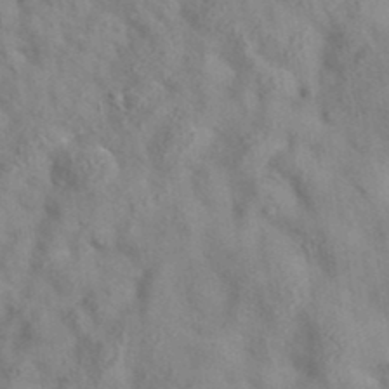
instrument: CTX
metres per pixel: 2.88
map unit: eAb
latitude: 35.9906
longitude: 107.6911
